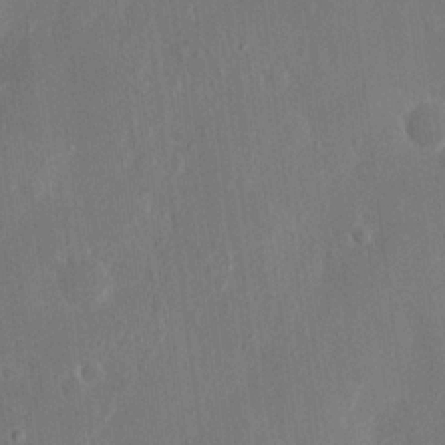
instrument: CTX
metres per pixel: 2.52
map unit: Nhu
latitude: 18.6868
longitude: -74.3656
